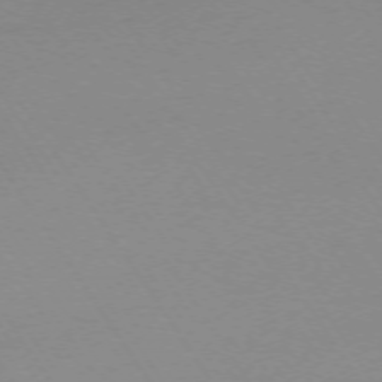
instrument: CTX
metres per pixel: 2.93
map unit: Ap
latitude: -73.8044
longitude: -72.2523
